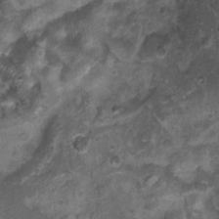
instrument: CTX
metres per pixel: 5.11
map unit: Nhu
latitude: 5.6316
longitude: -18.1200
